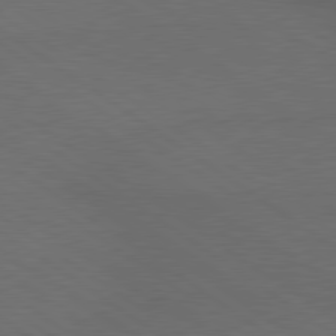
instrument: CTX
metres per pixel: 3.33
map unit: lApd
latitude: 79.5938
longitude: -177.6505
